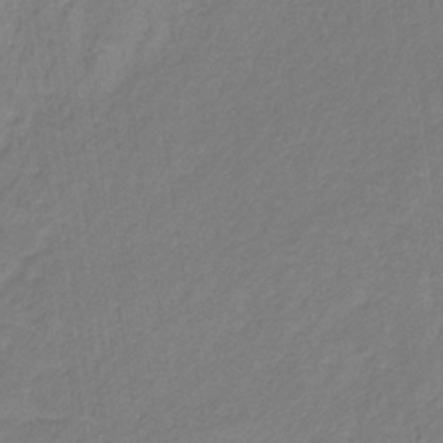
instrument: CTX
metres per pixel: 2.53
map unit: eHb
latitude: -30.6518
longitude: 64.1417
